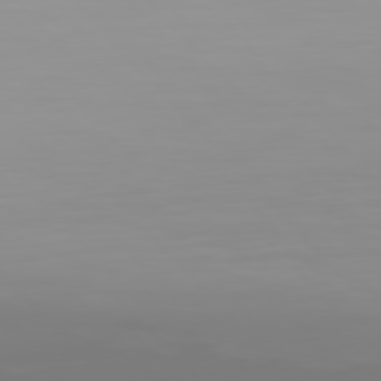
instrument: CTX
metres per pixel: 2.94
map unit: Hpe
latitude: 76.3089
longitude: -136.1956
